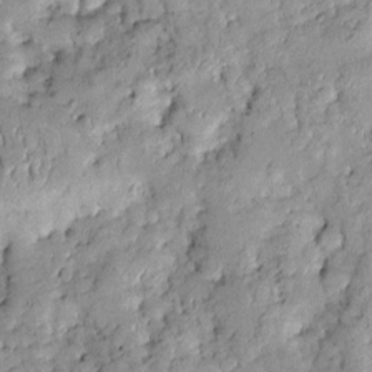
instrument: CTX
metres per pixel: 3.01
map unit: Htu
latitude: -0.0283
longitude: 149.5777
